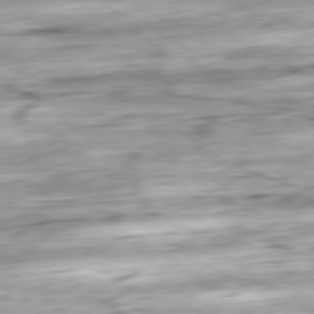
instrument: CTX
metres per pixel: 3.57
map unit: Ap
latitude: -81.1809
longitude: -67.8394
